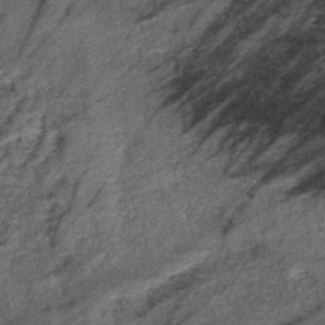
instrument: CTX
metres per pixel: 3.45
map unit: eHb
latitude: -39.5399
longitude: 77.9556
